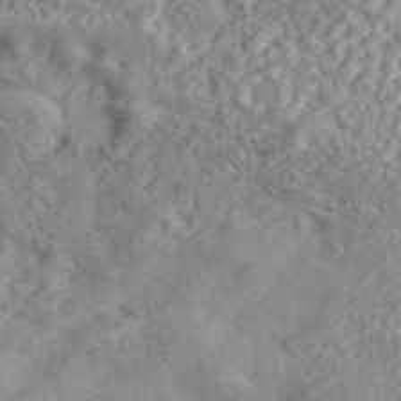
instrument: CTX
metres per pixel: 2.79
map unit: ANa
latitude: 45.7260
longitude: 23.8423
